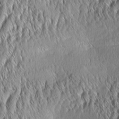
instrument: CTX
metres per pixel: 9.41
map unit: Aa
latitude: 6.6113
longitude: -130.1767
